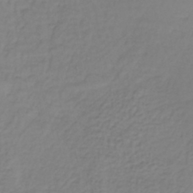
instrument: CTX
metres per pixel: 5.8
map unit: lHb
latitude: -37.2753
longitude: 61.6911
